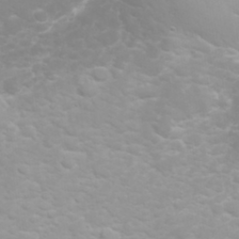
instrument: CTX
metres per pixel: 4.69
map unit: eHh
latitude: 31.9151
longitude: -62.5924
